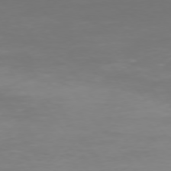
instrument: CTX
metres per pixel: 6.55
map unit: Hpe
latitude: 74.3845
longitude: -125.1214
